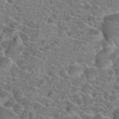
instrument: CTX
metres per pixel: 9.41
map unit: Hto
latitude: 19.6505
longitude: -40.6112
